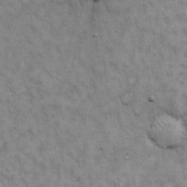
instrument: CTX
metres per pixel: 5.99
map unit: Hto
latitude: 14.0633
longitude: -60.6490
